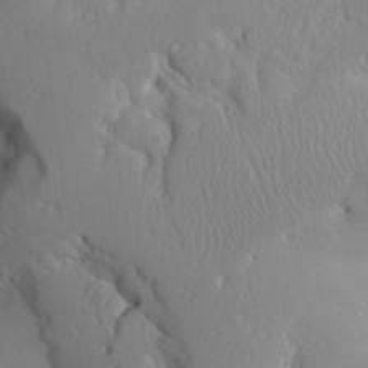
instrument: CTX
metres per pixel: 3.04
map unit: Aa
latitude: 31.6127
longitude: -143.8395
